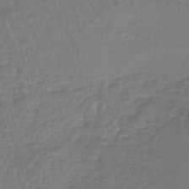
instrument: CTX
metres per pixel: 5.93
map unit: lHb
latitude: -42.4062
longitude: 66.2173
